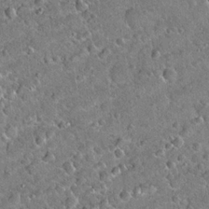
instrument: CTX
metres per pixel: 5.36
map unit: Hto
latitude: 19.0647
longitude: -50.1766
